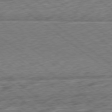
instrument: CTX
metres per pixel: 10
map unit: Hpe
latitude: -79.0864
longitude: -15.4049
